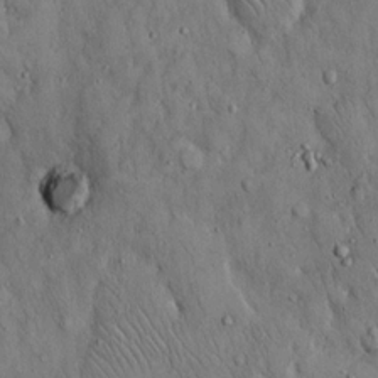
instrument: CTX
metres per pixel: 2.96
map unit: Hto
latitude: 14.5357
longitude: -58.4601
